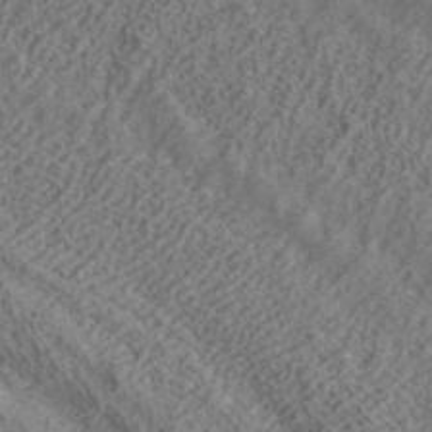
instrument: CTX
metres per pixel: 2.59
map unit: ANa
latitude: 42.1200
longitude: 26.5951
